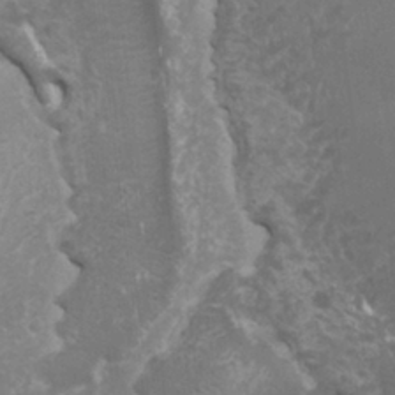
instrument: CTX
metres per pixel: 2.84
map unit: HNhu
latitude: -0.0661
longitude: 2.7463
